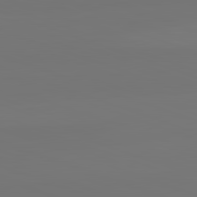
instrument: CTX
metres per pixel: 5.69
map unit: lApd
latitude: 82.3845
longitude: 145.0864
